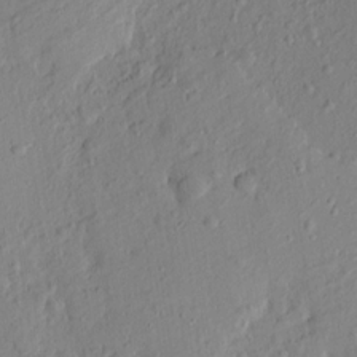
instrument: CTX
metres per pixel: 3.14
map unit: Htu
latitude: -8.8408
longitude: 177.8800
